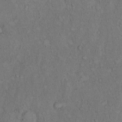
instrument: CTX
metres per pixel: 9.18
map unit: Hto
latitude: 11.2915
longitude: -59.4426
